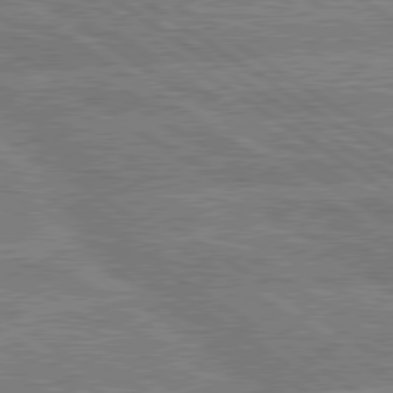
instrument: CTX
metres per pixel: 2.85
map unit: lApd
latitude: 79.6883
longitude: -157.7260
